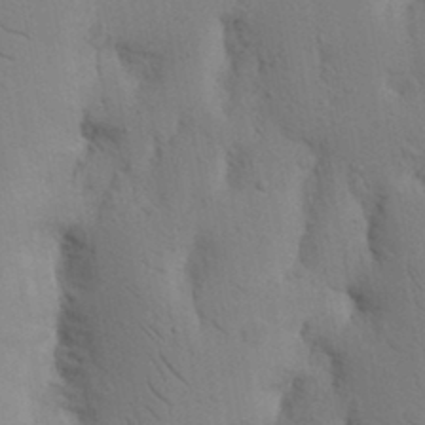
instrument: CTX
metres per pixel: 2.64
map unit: Nhu
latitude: 16.1011
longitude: -75.8394
